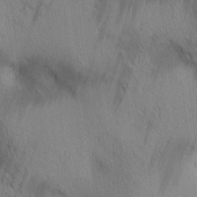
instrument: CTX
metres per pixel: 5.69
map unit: lAa
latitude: 4.1767
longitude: -117.2348
